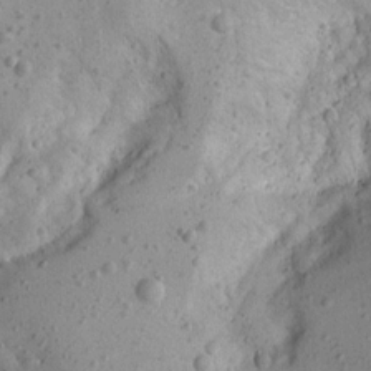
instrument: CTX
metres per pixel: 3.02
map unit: Aa
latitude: 15.6316
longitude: -142.5924
